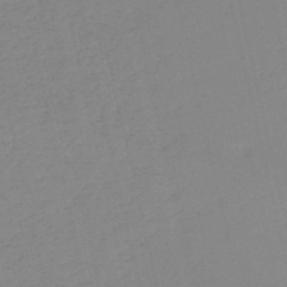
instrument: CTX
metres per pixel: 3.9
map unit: HNb
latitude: -54.1228
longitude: -39.0647
